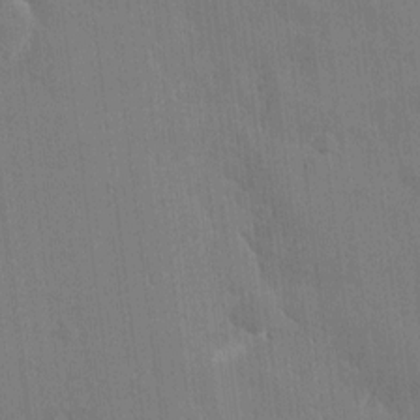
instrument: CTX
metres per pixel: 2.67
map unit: HNhu
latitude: 7.8772
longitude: 3.7477
